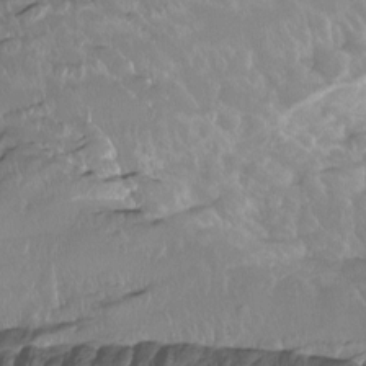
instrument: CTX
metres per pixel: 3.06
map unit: Htu
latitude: -15.7100
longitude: -46.9514
